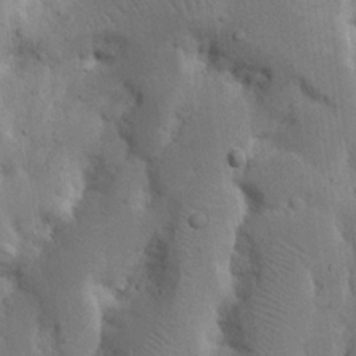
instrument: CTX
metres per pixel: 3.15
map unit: Nhu
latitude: 19.2348
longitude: -73.8206
